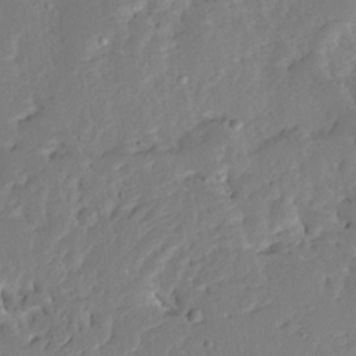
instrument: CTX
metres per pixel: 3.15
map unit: Ave
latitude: 13.0270
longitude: -136.1011
